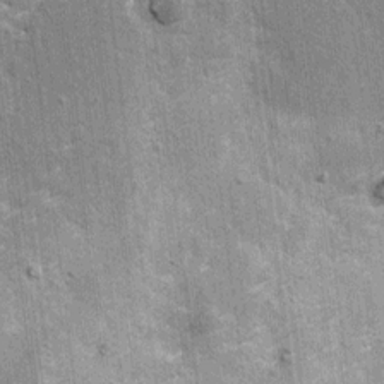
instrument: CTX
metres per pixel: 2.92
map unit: HNhu
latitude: 3.7071
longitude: 4.1416
